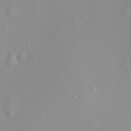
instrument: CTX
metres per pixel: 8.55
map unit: HNhu
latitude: 11.7072
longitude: 10.9353
